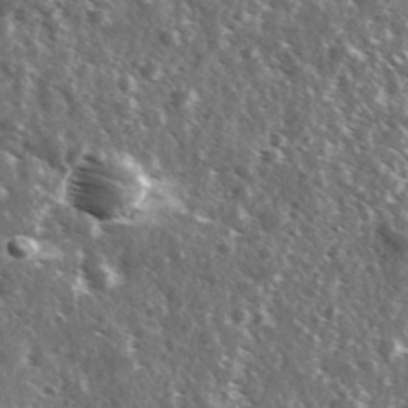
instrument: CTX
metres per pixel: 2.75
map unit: Ave
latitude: 37.5938
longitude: -108.3278
